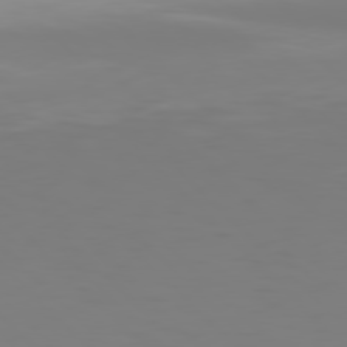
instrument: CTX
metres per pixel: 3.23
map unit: Hpe
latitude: 77.3481
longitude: -136.6869
